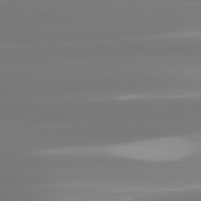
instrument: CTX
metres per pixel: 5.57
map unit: lApd
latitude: 81.2348
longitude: -134.4979
